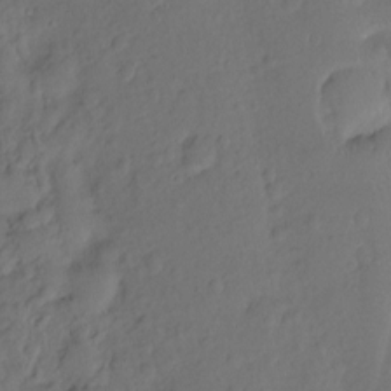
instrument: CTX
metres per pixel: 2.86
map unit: Hto
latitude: -7.7099
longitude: -46.6869
